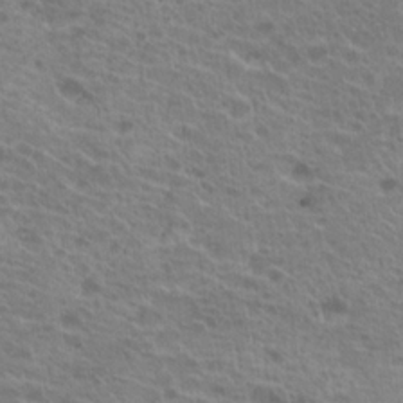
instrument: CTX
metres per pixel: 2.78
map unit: Hto
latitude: 19.7638
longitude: -40.4412
